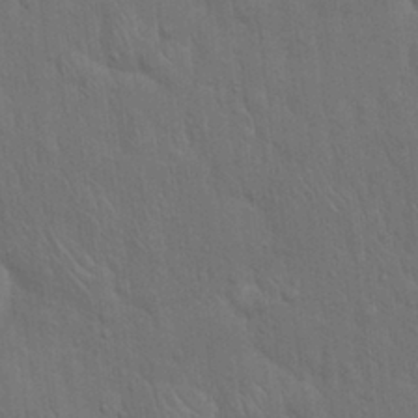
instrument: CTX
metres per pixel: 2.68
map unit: Hto
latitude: 15.6694
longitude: -57.8394
